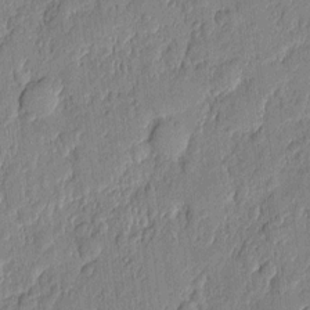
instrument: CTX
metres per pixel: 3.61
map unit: eHh
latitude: 6.1578
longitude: -73.1970
